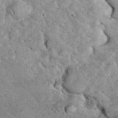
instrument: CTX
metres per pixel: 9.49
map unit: eHh
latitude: 36.2901
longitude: -64.1389
